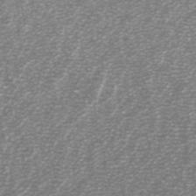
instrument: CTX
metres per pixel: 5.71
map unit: ANa
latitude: 44.9702
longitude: 29.6533
